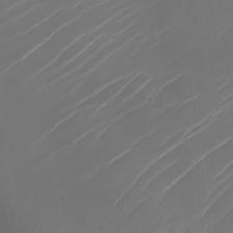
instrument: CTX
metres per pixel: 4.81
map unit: Nhe
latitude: -19.5588
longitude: 144.0661
